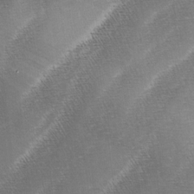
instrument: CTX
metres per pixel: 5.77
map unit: lAa
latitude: -4.2172
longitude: -128.8191
